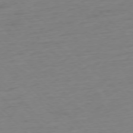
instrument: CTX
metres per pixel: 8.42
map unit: Hpe
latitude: -77.4454
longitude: -14.1956
